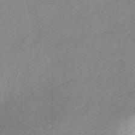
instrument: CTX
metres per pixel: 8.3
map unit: HNhu
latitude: -43.2942
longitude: 102.8408
